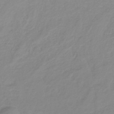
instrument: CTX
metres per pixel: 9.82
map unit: lHb
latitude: -36.5762
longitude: 73.3887
